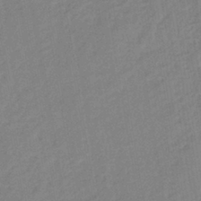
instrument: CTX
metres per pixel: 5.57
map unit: lHb
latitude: -40.8219
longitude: 67.7100
